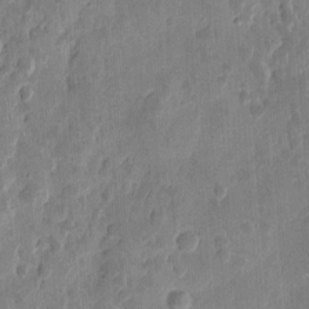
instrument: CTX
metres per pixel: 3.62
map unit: eHh
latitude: 9.1970
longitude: -73.6127
